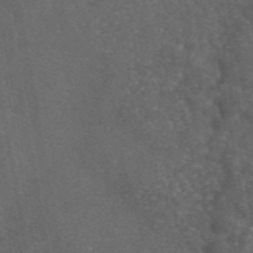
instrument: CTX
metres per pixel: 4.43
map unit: eAb
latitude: 46.4979
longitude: 112.3684
